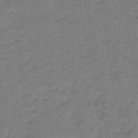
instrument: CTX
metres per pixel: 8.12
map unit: eHb
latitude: -47.7477
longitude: 88.0283
